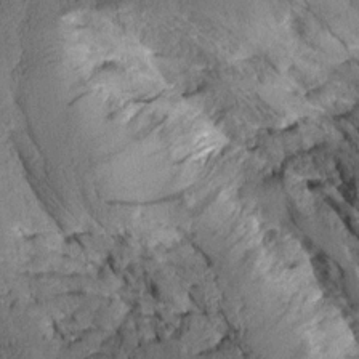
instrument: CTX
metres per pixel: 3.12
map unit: Aa
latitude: 9.0648
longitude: -128.3656
